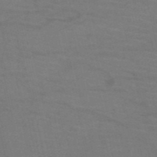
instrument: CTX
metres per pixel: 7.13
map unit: HNb
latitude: -53.3887
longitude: -46.1389
